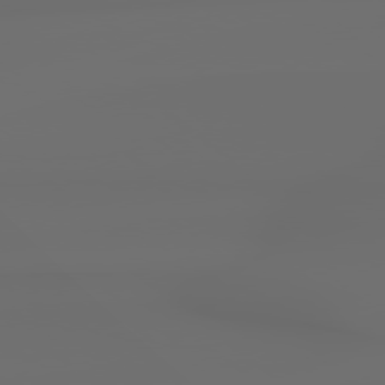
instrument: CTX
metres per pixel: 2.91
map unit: Hpe
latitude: 78.9892
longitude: -137.8206
